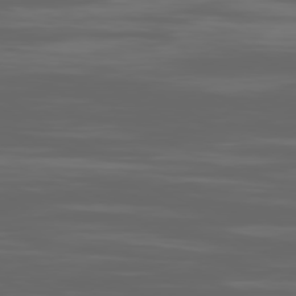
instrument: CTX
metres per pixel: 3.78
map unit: Ap
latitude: -80.1228
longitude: -94.3279
